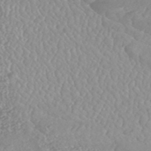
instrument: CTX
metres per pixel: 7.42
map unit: HNhu
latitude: -47.0675
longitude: 97.4455
